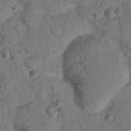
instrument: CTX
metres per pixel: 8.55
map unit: lHvf
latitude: 14.6113
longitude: 178.2172
